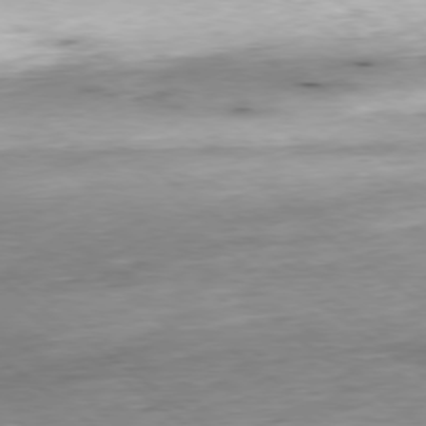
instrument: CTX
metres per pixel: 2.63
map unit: Hpe
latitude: -78.8597
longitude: 11.8989
